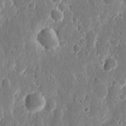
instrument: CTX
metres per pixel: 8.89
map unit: eHh
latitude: 12.2523
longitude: -72.2712
